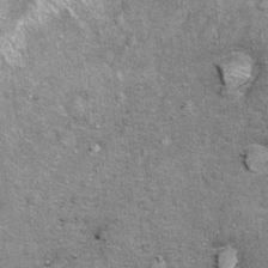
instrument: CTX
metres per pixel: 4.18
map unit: Ht
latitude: 9.4804
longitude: -38.3467
